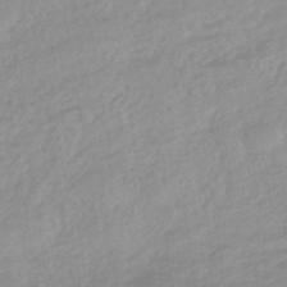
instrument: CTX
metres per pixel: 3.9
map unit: eHb
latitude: -44.1606
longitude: 84.9541
